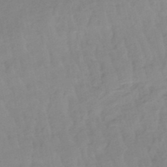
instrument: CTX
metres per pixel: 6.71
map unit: lHb
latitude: -48.4818
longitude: 77.1809
